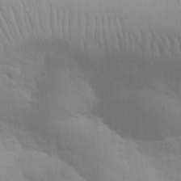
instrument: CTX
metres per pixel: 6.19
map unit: eHh
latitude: 30.8380
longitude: -70.0444
